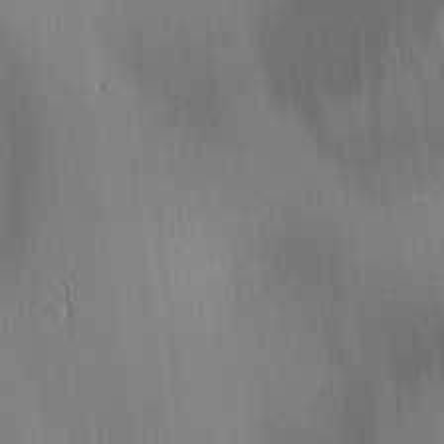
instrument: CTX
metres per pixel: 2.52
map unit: lAa
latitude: 2.1389
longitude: -116.6302
